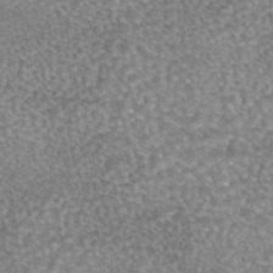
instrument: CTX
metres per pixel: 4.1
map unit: eAb
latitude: 44.7435
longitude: 104.5196
